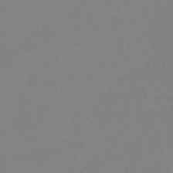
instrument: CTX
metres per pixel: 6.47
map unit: eHh
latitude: -62.9730
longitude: 49.2943
